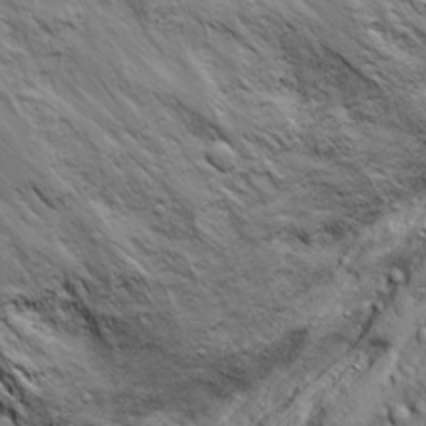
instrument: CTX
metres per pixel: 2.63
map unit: Ave
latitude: 17.9339
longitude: -132.7435
